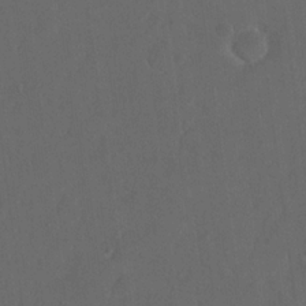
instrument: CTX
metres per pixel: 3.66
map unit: eHh
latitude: 19.0458
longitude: -64.7057
